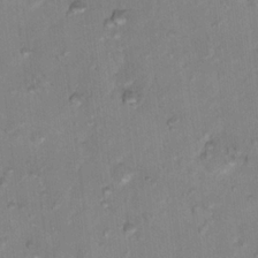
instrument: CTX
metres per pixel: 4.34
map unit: Nhu
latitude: 17.0836
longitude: -32.4034
